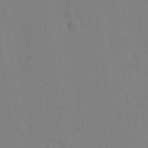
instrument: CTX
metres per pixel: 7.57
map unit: Hto
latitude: -0.8219
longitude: -34.1011
